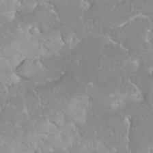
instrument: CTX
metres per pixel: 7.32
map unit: eHh
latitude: 35.5182
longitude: -63.7261
